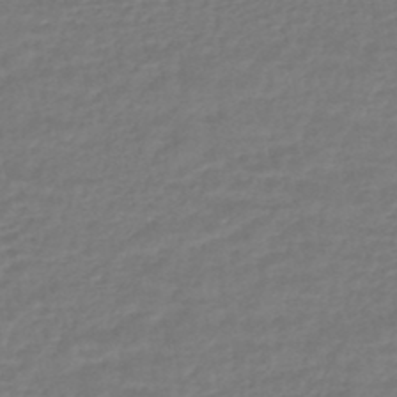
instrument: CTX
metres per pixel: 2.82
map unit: HNhu
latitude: -46.9352
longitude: 96.0472
